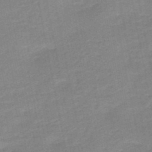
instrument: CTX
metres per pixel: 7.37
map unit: HNb
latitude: -49.1242
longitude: -43.3482
